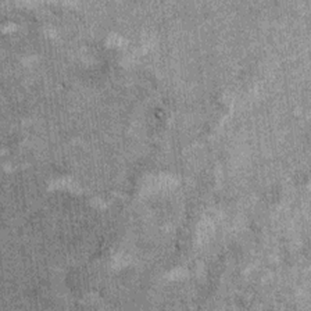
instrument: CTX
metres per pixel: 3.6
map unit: Ht
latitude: 8.5357
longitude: -37.8205
